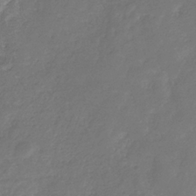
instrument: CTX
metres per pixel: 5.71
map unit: eHb
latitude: -34.3873
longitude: 75.6722
